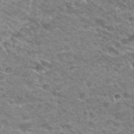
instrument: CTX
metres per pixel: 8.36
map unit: Hto
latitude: 28.3845
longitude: -39.0647
